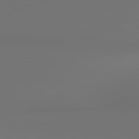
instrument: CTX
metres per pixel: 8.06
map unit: lApd
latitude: 81.2348
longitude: 152.2361
